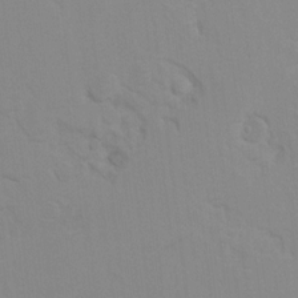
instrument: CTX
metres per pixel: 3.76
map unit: Hto
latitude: 7.5371
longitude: -34.7246
